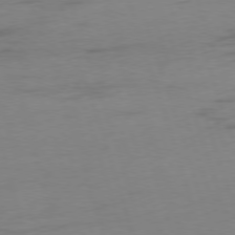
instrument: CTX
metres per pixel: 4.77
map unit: Ap
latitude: -76.2362
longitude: -73.4238
